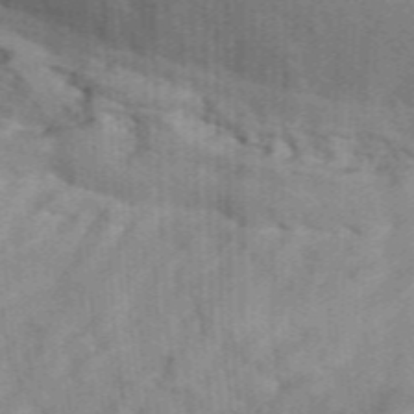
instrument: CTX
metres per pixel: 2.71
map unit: eHh
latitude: 39.5560
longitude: -55.8394
